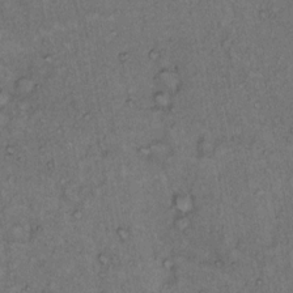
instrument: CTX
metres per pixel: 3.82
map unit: Hto
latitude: 12.3278
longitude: -58.4034
